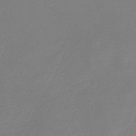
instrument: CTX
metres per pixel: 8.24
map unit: eHb
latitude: -31.1431
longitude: 72.7463
